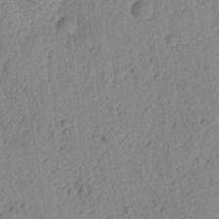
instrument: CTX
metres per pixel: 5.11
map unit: Ht
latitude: 11.4049
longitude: -74.3278
